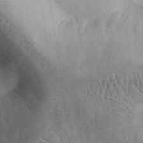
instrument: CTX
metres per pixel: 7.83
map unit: eHh
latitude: 30.8191
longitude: -70.4223
